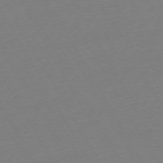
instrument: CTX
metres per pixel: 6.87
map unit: Ap
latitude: -73.9178
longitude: -68.8947
